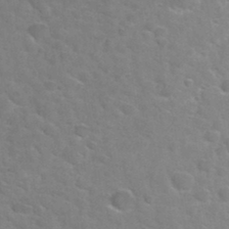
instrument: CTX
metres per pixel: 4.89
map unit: Hto
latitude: 34.5734
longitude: -50.3089
